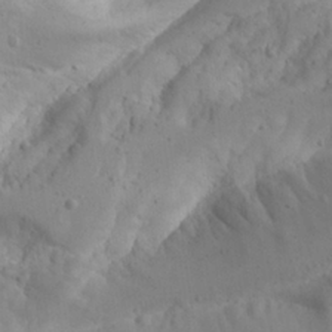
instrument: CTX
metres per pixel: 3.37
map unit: Aa
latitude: 24.1199
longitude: -127.8961
